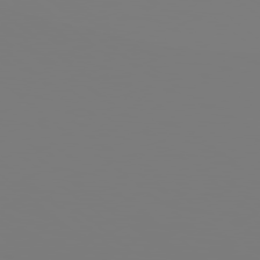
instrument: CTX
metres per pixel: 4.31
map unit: Hpe
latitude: 78.7247
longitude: -145.8772
